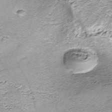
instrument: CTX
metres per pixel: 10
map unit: Nhe
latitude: -45.7289
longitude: 153.3320
